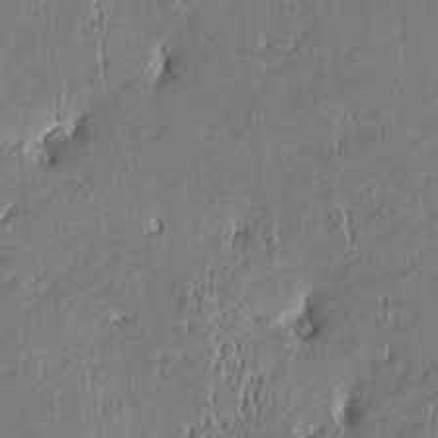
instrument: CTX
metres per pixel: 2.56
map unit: Htu
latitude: -5.4076
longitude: 176.5196
